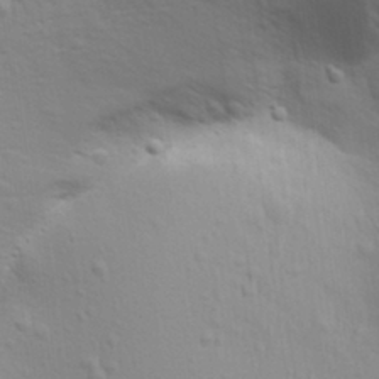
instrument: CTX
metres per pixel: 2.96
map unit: Aa
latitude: 29.9150
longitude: -139.6694
